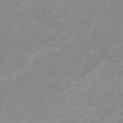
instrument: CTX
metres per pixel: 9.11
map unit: HNb
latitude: -45.0109
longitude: -42.6113
